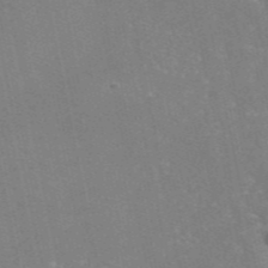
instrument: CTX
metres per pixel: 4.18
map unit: eAb
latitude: 46.5357
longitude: 115.8800
